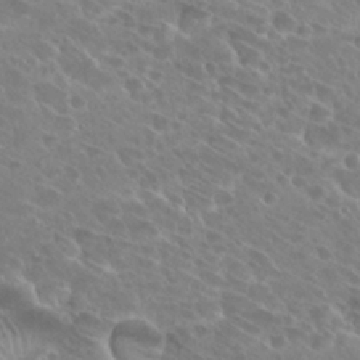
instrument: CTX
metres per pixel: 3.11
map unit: Hto
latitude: 27.5371
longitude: -39.8961
